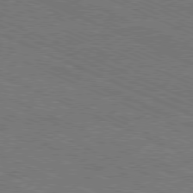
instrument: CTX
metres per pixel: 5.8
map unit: Ap
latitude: -81.0109
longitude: -75.5938
